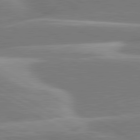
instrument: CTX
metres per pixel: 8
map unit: lApd
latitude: 80.7813
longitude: -128.5546
